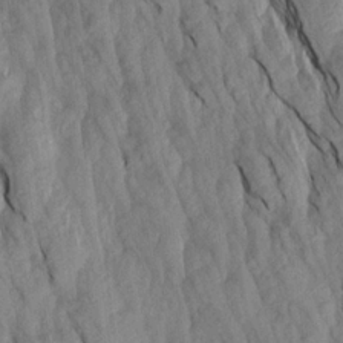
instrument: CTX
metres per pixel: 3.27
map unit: Aa
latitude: 19.4804
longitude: -146.9703
